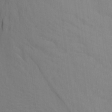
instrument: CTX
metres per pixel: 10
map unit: Nhu
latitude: -7.5966
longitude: -68.2900
